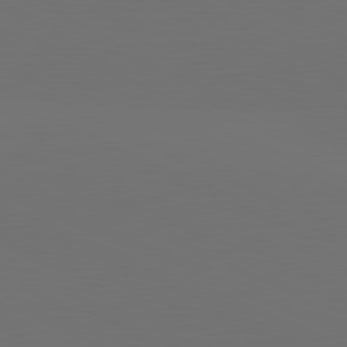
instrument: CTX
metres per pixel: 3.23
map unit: lApd
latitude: 81.6505
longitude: 147.3132
